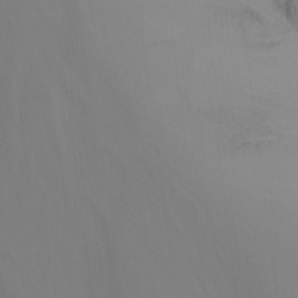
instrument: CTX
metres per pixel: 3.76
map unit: Nhu
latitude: -15.4266
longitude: -50.4979
